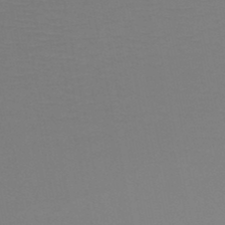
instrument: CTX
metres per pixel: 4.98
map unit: HNb
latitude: -49.0109
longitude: -44.5546
